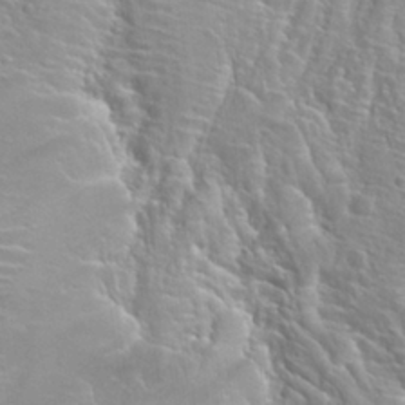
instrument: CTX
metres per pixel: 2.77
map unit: Hto
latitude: 26.8947
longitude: -41.7449
